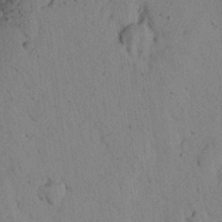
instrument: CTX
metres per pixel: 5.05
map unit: Aa
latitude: 23.4237
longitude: -148.3278
